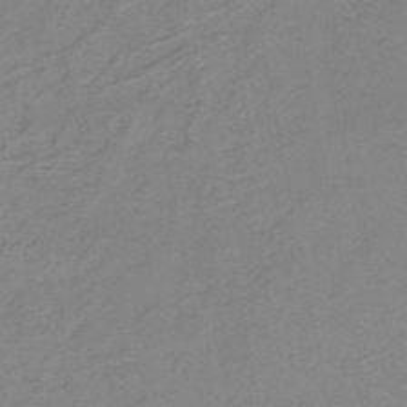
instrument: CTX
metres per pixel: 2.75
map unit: HNb
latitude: -51.7100
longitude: -52.4601
